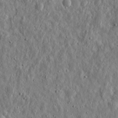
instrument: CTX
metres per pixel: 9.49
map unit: eHh
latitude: 10.3090
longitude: -73.4805
